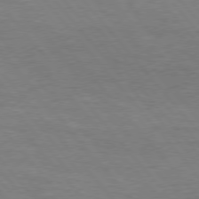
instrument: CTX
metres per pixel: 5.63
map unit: Hpe
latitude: 76.0822
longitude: -151.5560
